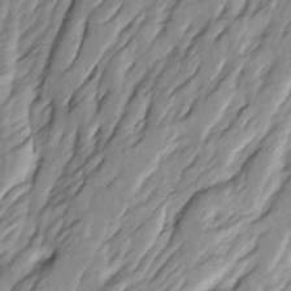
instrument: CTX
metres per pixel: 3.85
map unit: Ave
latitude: 14.8380
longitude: -136.1011
